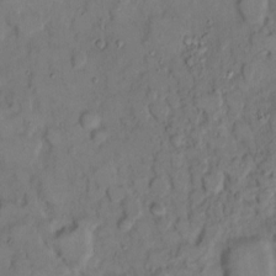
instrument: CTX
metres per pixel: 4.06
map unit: eHh
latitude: 9.4049
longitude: -61.8772
